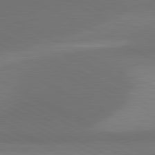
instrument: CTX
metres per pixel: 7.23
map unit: lApd
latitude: 81.0836
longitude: 138.6708
